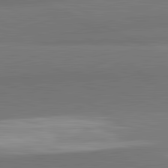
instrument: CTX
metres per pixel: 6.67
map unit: lApd
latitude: 82.1766
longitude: 151.6722
